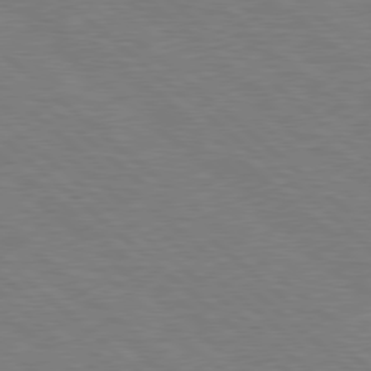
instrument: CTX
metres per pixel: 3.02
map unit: Hpe
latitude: 78.1956
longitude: -152.7624
